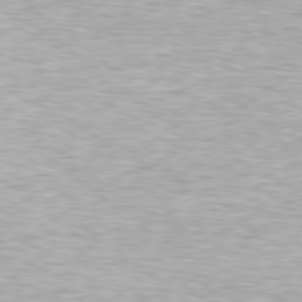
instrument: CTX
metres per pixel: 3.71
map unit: Hpe
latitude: 79.5560
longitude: -128.4223
